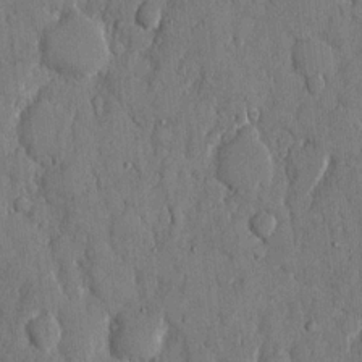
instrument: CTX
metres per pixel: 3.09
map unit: eHh
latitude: 13.2726
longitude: -69.1025
